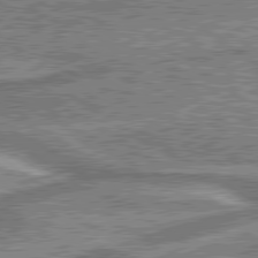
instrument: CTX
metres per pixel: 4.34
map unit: lApd
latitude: 79.9717
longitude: 175.8422
